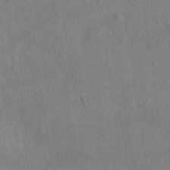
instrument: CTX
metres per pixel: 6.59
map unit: Aa
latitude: 21.9528
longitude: -141.6316
